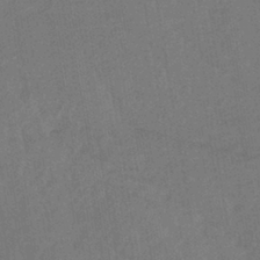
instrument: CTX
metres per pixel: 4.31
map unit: lHb
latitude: -41.2565
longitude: 67.6533
